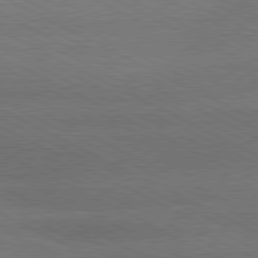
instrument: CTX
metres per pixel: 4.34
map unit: lApd
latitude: 79.8017
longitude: -128.0822
